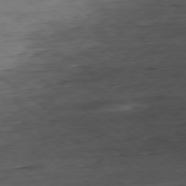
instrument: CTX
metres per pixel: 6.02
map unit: Ap
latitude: -79.1620
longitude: -77.9339
